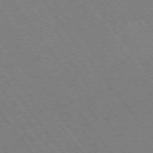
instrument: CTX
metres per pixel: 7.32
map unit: Ap
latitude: -74.8975
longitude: -69.7828
